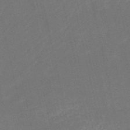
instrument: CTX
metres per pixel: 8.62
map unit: HNb
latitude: -51.6722
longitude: -48.9892
